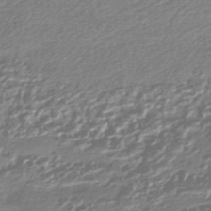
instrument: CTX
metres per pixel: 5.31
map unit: HNhu
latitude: -44.4818
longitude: 93.5021
